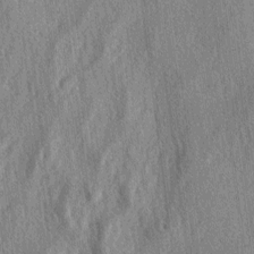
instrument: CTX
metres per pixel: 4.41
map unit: lAa
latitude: -4.9919
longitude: -126.1767
